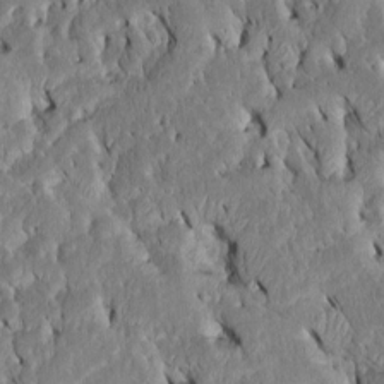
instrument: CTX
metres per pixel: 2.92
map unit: Htu
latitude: -6.8786
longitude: 145.4266
